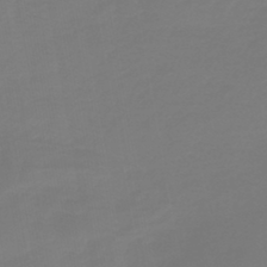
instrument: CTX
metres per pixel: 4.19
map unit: lHb
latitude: -42.5006
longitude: 63.7855
